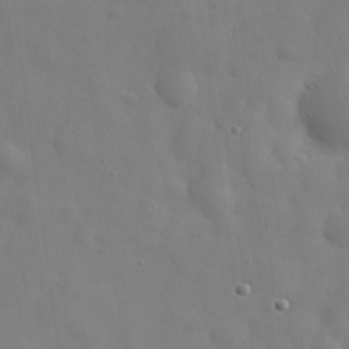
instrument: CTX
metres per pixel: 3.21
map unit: eHh
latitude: 29.4615
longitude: -73.9906
